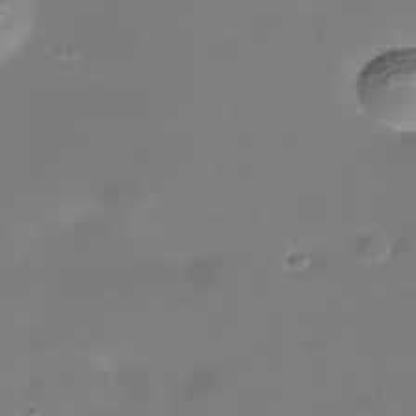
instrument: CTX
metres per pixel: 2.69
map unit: Nhe
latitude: -36.4440
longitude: -90.4412
